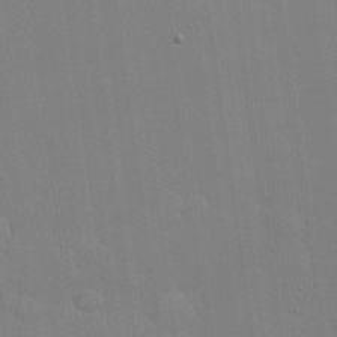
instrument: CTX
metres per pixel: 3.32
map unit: lHvf
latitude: 20.4223
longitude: 142.7652
